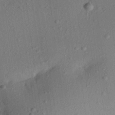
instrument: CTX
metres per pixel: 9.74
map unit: Aa
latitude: 22.6490
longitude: -147.5560
